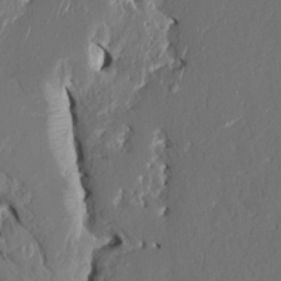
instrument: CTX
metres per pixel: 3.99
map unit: HNhu
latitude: 5.3482
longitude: -5.1025
